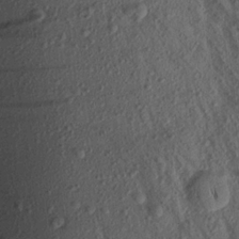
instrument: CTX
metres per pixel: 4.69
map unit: Aa
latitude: 16.7813
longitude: -146.4223
